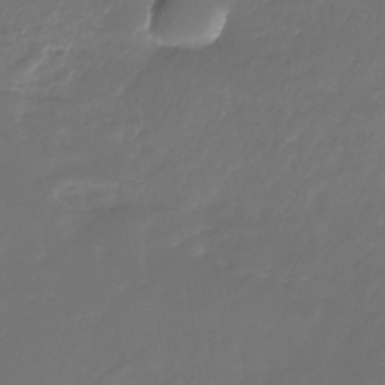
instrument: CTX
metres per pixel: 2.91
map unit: Nhu
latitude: -27.9367
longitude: -71.0647
